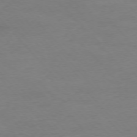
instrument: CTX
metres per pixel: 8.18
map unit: Ap
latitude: -76.5952
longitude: -83.5749
